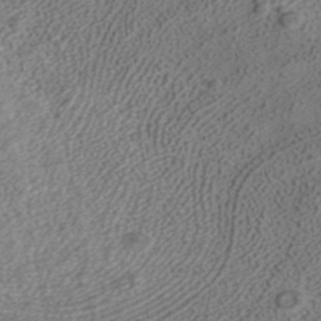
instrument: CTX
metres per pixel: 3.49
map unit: ANa
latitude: 37.6694
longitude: 16.6141
